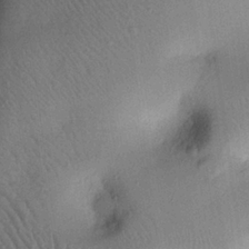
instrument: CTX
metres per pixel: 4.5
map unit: eHh
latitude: 25.8961
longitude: -75.6883
